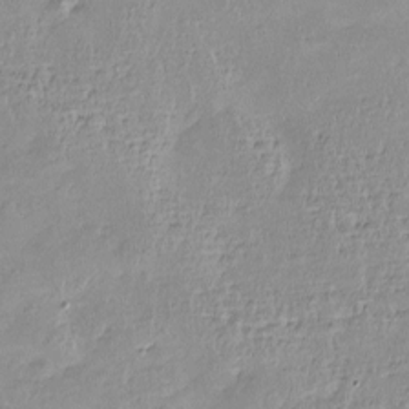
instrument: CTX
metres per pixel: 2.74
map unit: Nve
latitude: -8.0283
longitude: 174.4440
